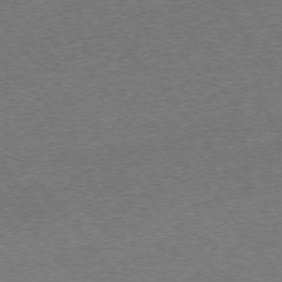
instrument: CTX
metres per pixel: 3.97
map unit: Ap
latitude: -75.5588
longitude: -94.8002
